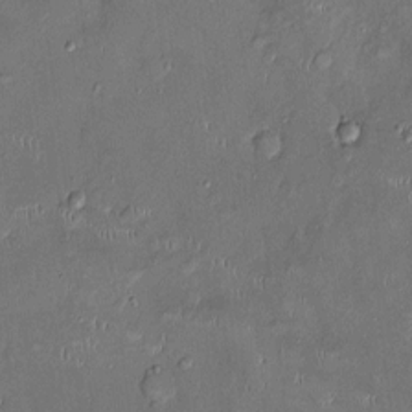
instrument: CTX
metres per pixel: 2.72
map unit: Ht
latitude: -4.5007
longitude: -14.0822
